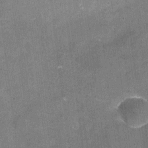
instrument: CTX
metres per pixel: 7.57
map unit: Nhu
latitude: -16.2173
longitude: -56.0822
